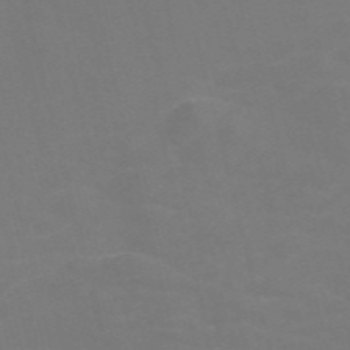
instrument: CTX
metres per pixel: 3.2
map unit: Nve
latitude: -57.1242
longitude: 51.7289
